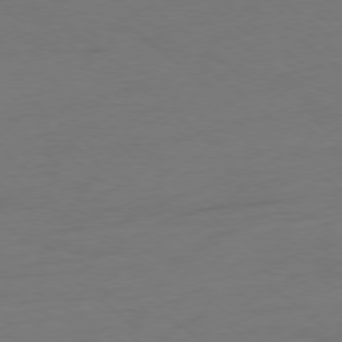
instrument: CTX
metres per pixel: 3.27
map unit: Ap
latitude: -78.3495
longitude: -69.4427
